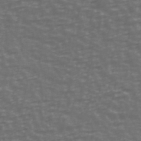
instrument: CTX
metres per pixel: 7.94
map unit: Ave
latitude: 39.8016
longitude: -114.0444
